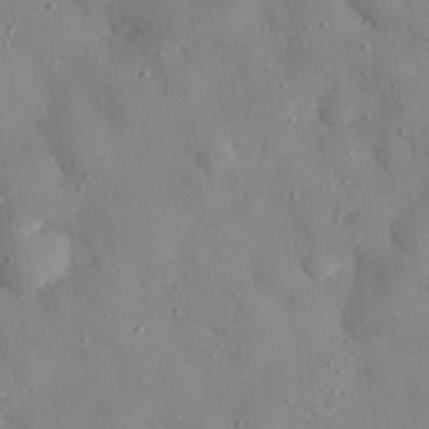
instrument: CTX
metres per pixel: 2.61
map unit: eHh
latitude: 28.4601
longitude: -77.6127
